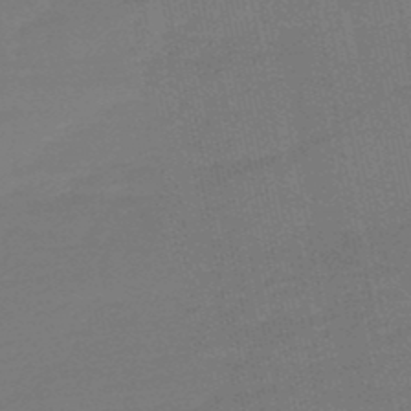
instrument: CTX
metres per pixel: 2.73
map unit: eHb
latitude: -49.6722
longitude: 78.0661
